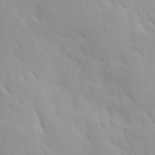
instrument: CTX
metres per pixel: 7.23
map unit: Ave
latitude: 9.5938
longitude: -103.6316
